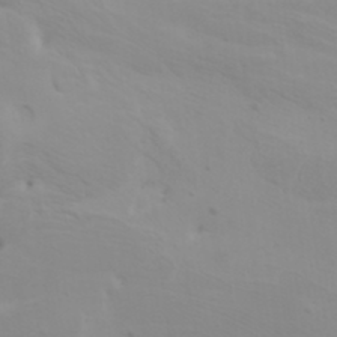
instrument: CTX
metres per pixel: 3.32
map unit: HNhu
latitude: 6.5735
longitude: 14.1417
